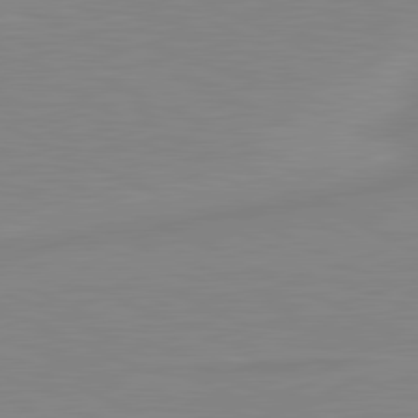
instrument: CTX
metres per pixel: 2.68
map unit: lApd
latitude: 81.4237
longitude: -172.6679
